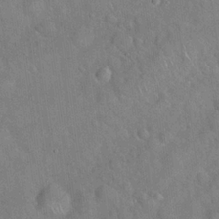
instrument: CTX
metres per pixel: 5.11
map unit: Hto
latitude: 18.9891
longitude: -53.1214
